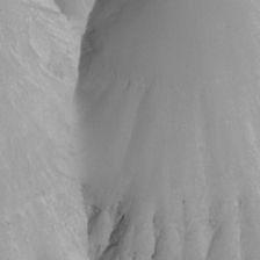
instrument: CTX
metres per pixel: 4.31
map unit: Nhu
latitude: -8.4818
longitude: -94.4034
